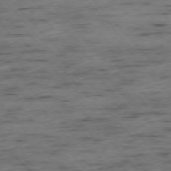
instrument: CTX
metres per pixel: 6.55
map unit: Ap
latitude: -76.0850
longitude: -89.7828
